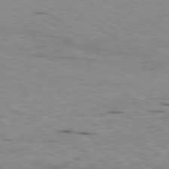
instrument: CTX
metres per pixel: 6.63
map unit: Ap
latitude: -79.4832
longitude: -72.8380
